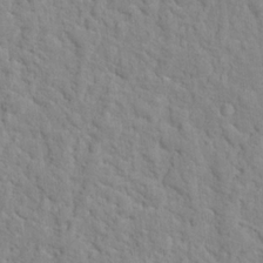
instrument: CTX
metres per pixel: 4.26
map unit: Hto
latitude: 17.6883
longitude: -34.8191
